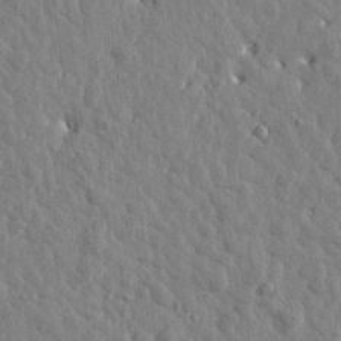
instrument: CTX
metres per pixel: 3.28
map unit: Htu
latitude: 1.4426
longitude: -179.1403
